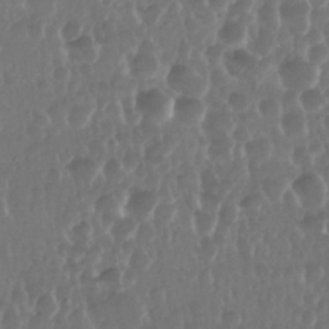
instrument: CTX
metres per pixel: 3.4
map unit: Nhu
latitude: 29.0269
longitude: -56.9135
